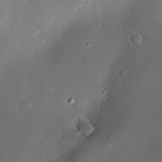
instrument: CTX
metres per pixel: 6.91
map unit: Hve
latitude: -10.2173
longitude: 174.7652
